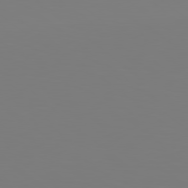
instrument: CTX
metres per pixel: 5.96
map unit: lApd
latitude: 79.0837
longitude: -174.4979
